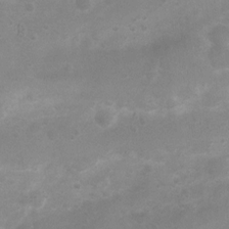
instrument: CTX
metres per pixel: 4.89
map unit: Nhu
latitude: 4.7057
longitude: -25.0647
